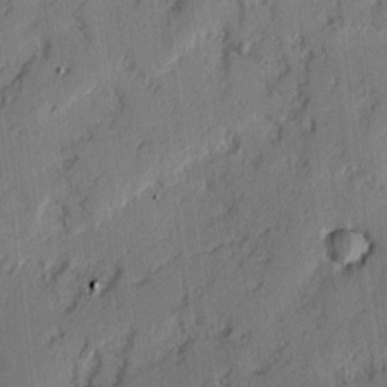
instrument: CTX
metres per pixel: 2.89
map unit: lAvf
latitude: -2.3684
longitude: -107.8772
